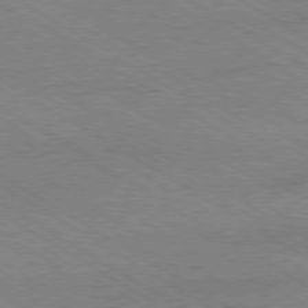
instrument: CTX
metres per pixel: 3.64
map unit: Ap
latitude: -80.0661
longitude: -81.6505
